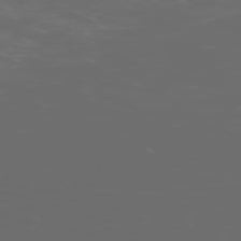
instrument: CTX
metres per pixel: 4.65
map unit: Hpe
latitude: -73.5210
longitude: 5.6155
